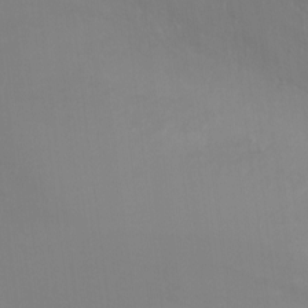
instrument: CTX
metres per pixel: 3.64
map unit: Ht
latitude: -9.3510
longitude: -45.6883
